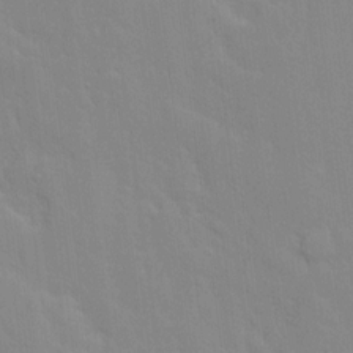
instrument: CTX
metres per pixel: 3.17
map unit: Ave
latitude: 13.1781
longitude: -134.2711
